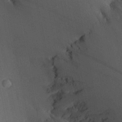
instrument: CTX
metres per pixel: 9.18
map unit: Aa
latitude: 27.8772
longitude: -137.5182
